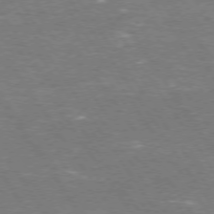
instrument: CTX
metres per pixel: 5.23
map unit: Hpe
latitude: 73.4238
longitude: -125.2725
